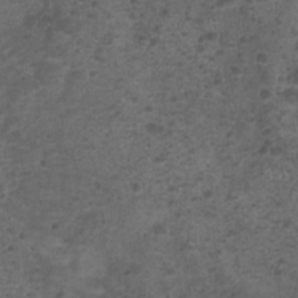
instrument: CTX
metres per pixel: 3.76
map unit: Nhu
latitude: 2.4223
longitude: -15.4994
